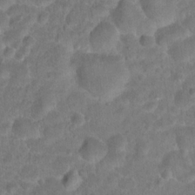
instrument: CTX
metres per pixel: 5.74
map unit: Hto
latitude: 17.7450
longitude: -41.0836
